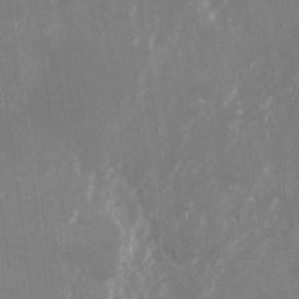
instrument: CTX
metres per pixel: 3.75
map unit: Nhu
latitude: -22.7463
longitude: -72.9514
